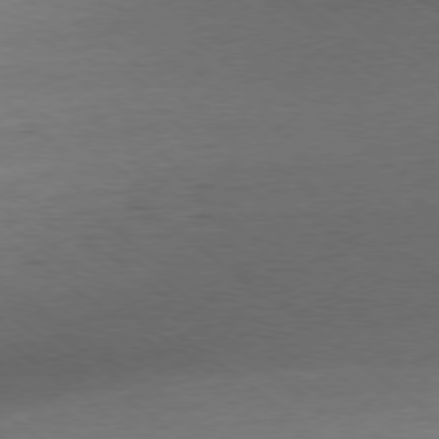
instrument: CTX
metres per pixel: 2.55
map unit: Ap
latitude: -78.5951
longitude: -89.0648
